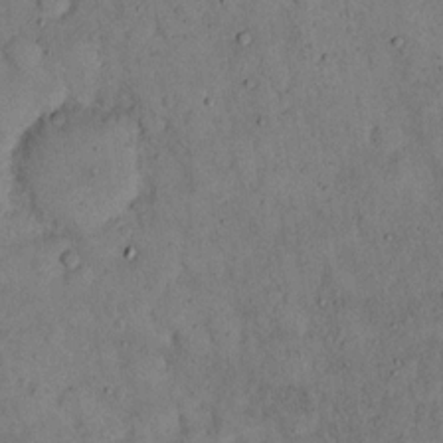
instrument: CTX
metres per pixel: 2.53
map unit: eHh
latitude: 16.1956
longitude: -62.1578
